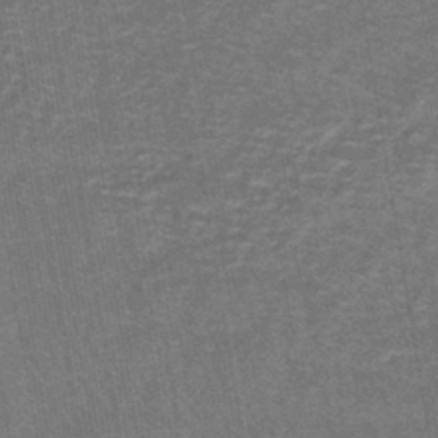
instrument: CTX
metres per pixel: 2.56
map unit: lHb
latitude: -43.6721
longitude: 55.1242
